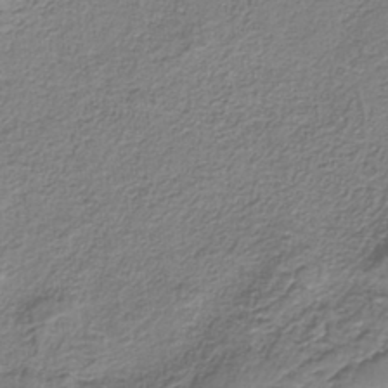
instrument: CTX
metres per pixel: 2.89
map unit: eAb
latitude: -37.6721
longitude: 52.8408
